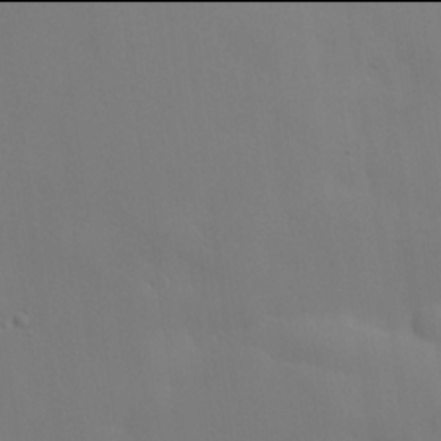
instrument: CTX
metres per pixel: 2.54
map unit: lHvf
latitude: 21.9906
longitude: 145.7100
